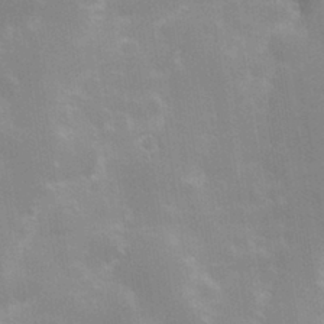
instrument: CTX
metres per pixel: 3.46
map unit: Hve
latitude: 30.8569
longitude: 149.9178
